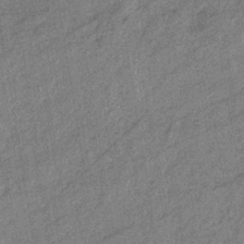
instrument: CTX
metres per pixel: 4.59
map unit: eHb
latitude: -38.5763
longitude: 77.8989
